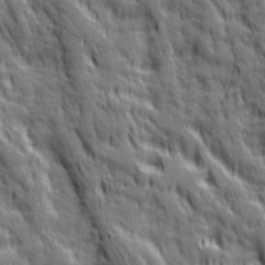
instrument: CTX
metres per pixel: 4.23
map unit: Ave
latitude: 19.8394
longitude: -134.3089
